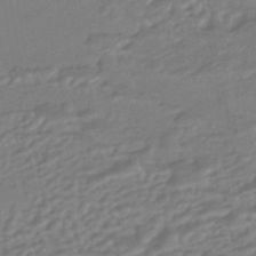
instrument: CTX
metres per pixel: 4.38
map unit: HNhu
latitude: -44.6896
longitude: 94.0094
